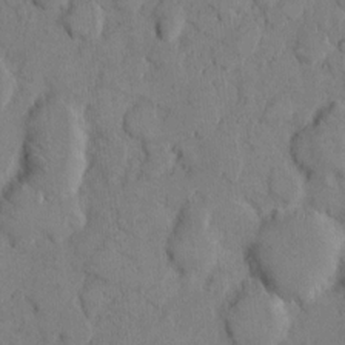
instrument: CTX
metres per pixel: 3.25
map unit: eHh
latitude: 8.4601
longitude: -64.4412
